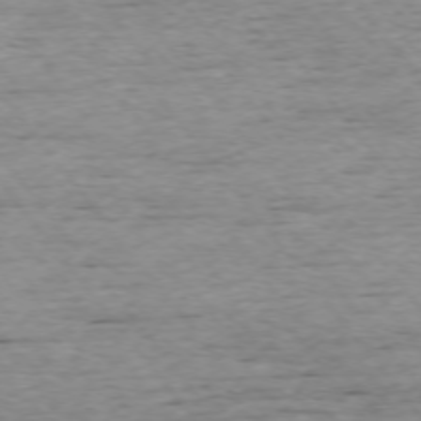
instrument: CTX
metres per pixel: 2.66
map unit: Ap
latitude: -75.0676
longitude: -90.8569
